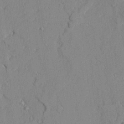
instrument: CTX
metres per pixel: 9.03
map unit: Ave
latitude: 22.5168
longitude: -128.9702
